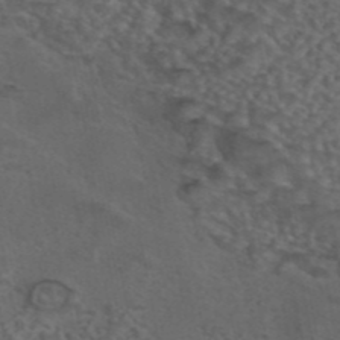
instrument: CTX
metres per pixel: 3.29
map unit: eAb
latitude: 43.7639
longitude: 104.7652
